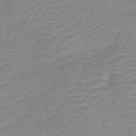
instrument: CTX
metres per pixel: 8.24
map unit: lHb
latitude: -40.5763
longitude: 76.2928
